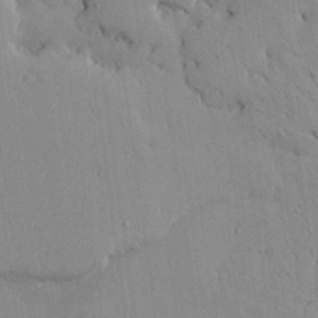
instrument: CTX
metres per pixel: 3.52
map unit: Aa
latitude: 21.8584
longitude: -139.8394
